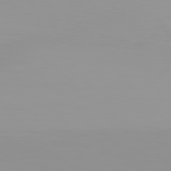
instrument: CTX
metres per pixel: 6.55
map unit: Hpe
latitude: 78.1389
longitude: -144.3467
